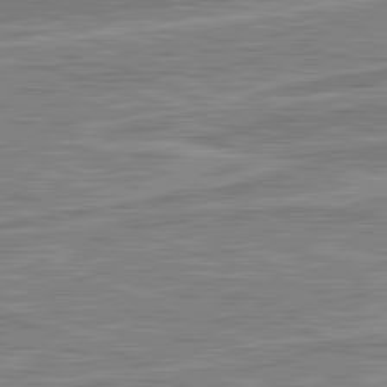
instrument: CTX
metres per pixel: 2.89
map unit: lApd
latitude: 82.4601
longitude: 138.5007
